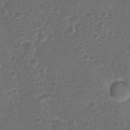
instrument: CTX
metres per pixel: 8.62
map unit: Nhu
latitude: 2.3845
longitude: -15.9528
